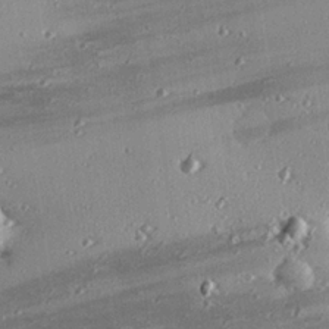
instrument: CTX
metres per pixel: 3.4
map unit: eHh
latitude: 23.9906
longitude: -90.1389
